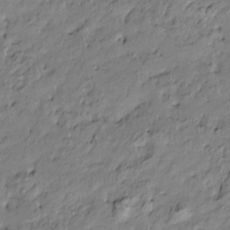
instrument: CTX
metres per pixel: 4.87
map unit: Htu
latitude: -9.9367
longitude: 176.7652
